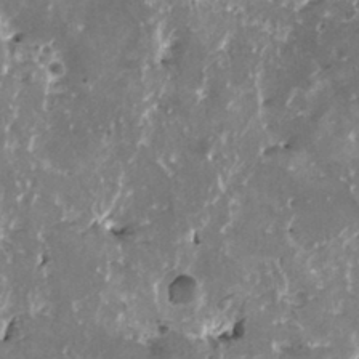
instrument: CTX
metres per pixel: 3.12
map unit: HNhu
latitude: 0.9135
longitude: 6.2550
